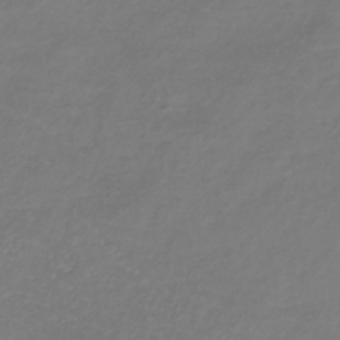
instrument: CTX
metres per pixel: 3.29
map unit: lHb
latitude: -38.5763
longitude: 72.3684
